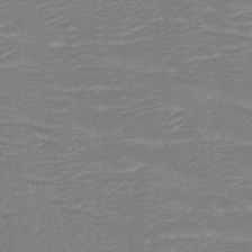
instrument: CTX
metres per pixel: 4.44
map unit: HNb
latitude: -49.0298
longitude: -51.8772
